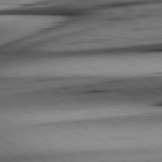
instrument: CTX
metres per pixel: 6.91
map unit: Hpe
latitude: 78.9703
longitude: -140.4034
